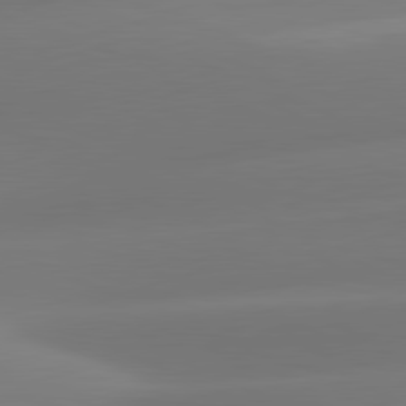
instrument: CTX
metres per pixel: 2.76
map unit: lApd
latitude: 81.2915
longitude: -161.3670
